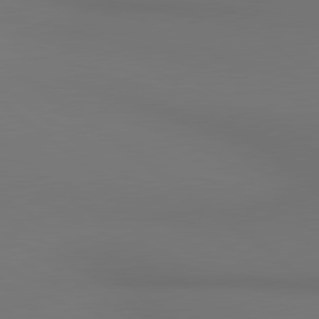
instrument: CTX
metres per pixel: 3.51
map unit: lApd
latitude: 80.7435
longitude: 154.0283
